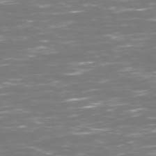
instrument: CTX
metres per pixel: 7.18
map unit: Hpe
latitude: 72.7436
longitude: -126.8947
